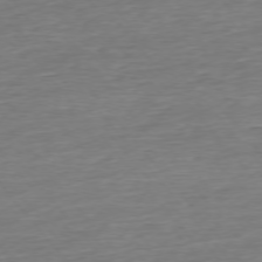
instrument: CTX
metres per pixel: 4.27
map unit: Ap
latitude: -75.6344
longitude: -93.5560
